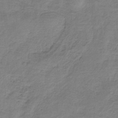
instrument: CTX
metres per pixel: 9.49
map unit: HNb
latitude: -33.9745
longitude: 56.6896
